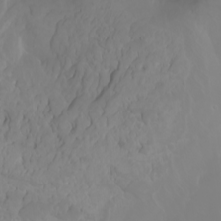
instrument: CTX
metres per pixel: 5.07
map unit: Nhu
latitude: -7.1998
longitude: -83.0269
